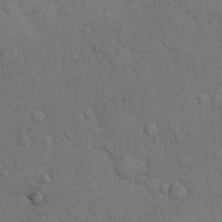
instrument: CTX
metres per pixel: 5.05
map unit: Hto
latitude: 10.8758
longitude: -61.4426
